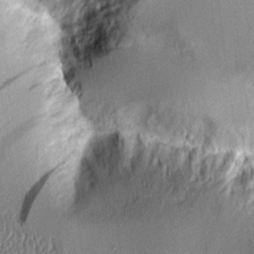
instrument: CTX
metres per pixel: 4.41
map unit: Aa
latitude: 9.9150
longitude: -128.9325
